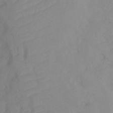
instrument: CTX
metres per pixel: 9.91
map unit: Ht
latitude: -0.5196
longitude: -34.9891
